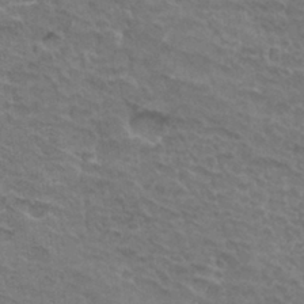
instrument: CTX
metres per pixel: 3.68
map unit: Hto
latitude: 32.6868
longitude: -46.7436
